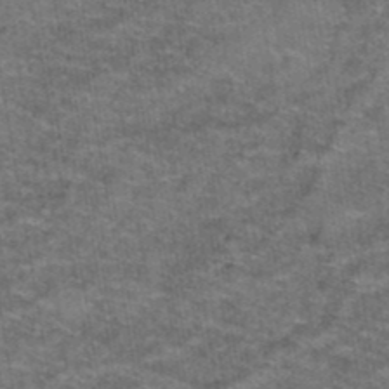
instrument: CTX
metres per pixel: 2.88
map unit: Hto
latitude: 39.6883
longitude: -42.4034
